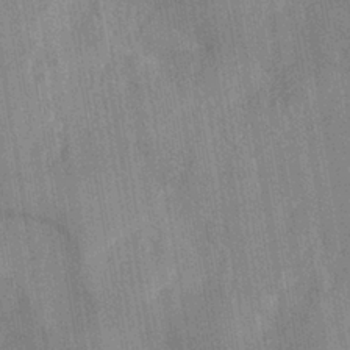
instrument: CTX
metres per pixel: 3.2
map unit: eHh
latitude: -39.9745
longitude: -26.4601
